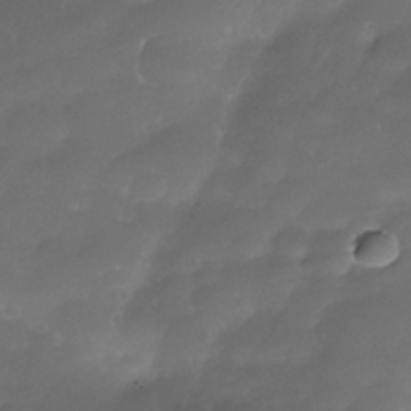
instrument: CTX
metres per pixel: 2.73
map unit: Nhe
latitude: -34.6329
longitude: -145.8772
